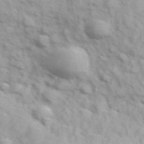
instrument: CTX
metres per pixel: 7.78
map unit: Hve
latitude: 32.1767
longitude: 151.1809
